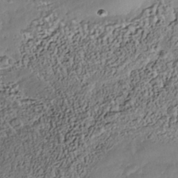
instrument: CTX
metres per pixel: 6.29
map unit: Nhe
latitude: -39.5021
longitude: -117.1592
